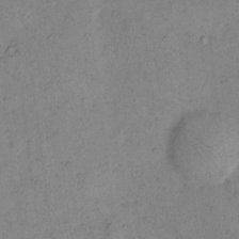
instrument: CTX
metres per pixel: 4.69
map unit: eHh
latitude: 10.7624
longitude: -62.8380
